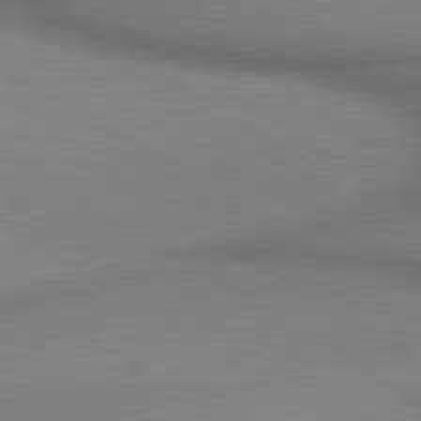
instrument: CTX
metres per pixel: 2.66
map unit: lApd
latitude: 80.1389
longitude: 164.9731
